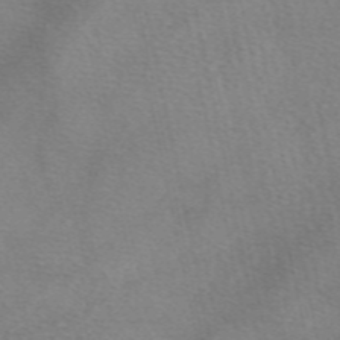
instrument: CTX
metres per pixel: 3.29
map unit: eAb
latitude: 49.0269
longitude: 111.1809
